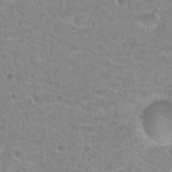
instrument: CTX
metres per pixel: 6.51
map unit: Hto
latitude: 24.8191
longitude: -48.2711
